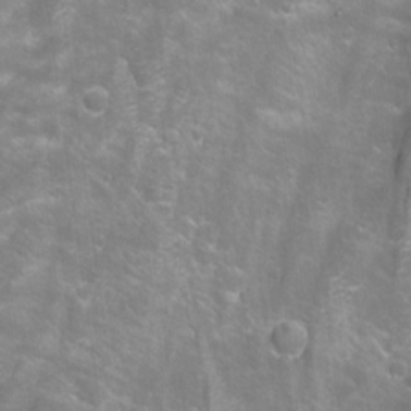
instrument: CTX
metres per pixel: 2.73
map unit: Aa
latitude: -9.1620
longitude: -71.7449
